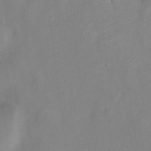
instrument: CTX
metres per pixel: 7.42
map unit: Nve
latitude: -21.8800
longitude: 106.8030
